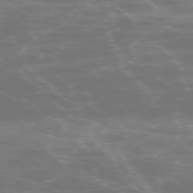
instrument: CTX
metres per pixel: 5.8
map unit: Ap
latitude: -75.5966
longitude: -76.1389
